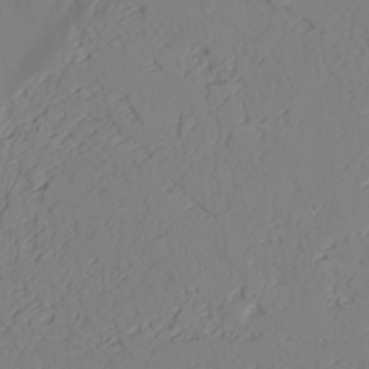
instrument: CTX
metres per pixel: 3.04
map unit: lAvf
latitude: 25.7071
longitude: -110.8947
